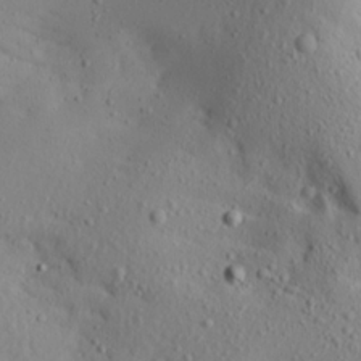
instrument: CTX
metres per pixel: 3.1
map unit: Aa
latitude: 18.6868
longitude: -144.1767
